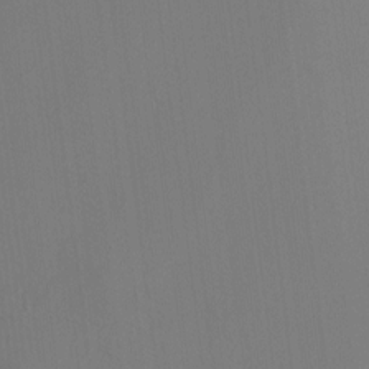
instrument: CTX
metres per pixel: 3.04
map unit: HNhu
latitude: 10.6113
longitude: 22.9353
